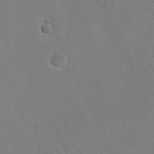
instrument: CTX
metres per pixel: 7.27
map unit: Nhu
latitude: 30.6680
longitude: -53.9150
